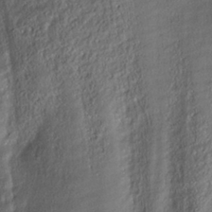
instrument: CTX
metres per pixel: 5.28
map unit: ANa
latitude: -38.7463
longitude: 97.5777
